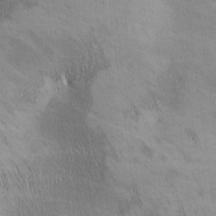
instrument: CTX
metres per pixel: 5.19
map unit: lAa
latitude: -4.8219
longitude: -120.8380
